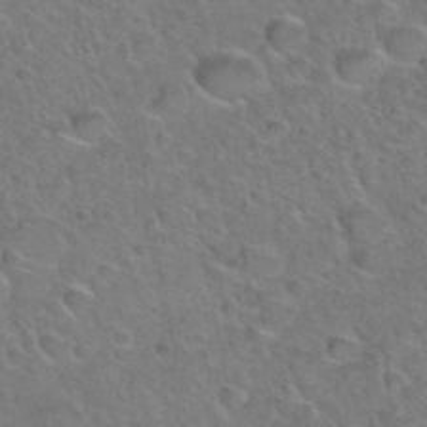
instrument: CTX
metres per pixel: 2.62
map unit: Hto
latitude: 35.0458
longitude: -49.0836
